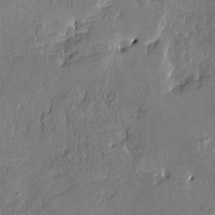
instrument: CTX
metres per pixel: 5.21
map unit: HNhu
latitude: 4.9892
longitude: 3.5399
